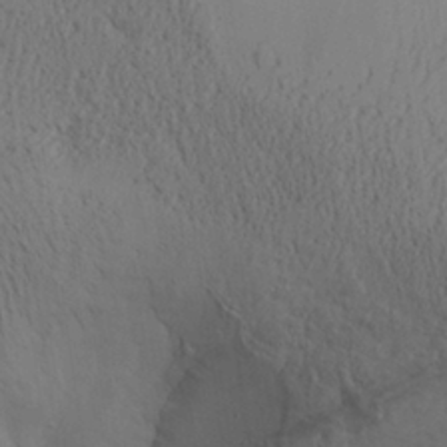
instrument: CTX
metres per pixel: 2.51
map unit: Aa
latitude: 27.9717
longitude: -132.2523
